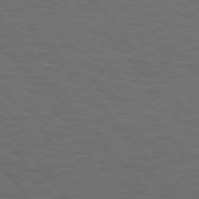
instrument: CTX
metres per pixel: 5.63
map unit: Hpe
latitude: 75.4238
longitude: -131.5938
